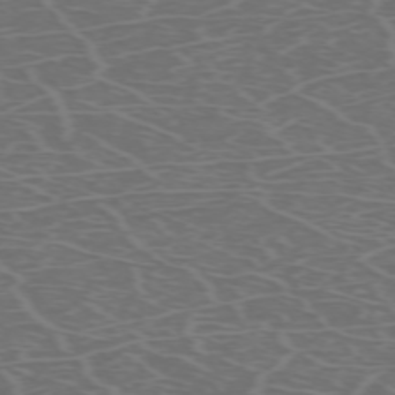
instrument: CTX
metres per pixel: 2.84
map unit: Hpe
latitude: -72.7274
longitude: 9.0864
